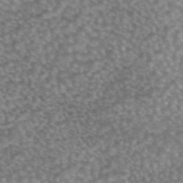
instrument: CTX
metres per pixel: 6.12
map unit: eAb
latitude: 44.8569
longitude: 105.0108
